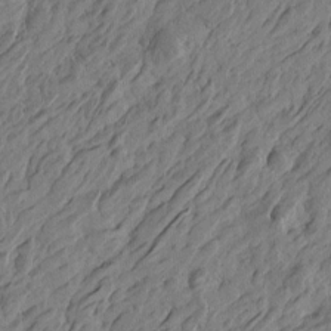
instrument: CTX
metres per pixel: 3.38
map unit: Htu
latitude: -5.1242
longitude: -179.0837
